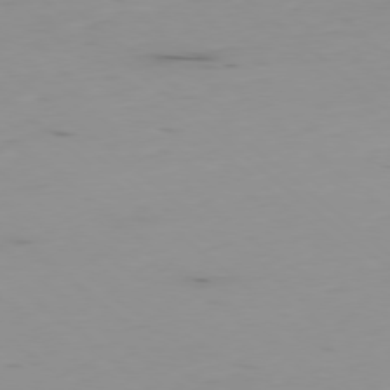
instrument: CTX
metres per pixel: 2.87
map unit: Hpe
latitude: -78.7463
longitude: 12.5763
